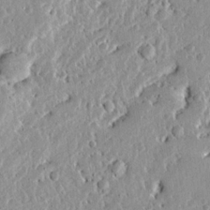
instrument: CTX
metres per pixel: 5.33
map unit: Ave
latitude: 13.4238
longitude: -138.8758
